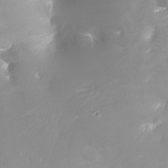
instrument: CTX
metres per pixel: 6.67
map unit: Ht
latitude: -16.5196
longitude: -43.7828
